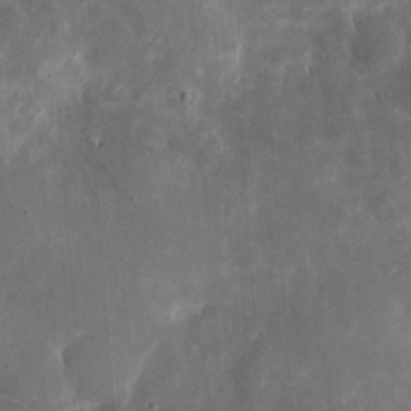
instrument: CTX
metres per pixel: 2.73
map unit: eHh
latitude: 5.0458
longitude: -70.5735
